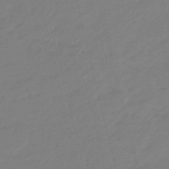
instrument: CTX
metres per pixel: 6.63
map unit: eHb
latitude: -46.8975
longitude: 86.8786
